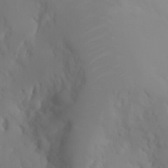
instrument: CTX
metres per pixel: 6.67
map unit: Nhu
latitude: -6.7841
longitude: -88.0633
